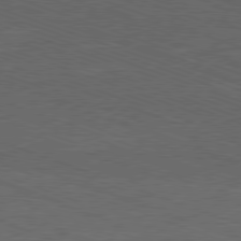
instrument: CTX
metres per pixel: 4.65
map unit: Ap
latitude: -81.4455
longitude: -72.8947
